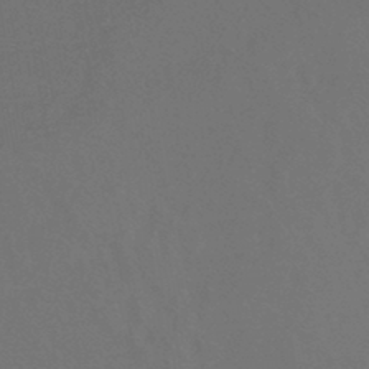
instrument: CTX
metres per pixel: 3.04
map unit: eHb
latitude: -43.7288
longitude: 88.2361
